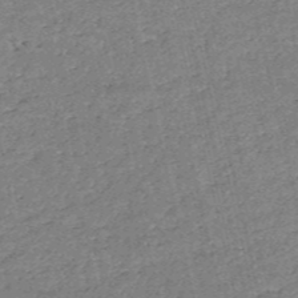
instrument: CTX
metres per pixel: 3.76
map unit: HNb
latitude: -53.1242
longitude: -40.4223
